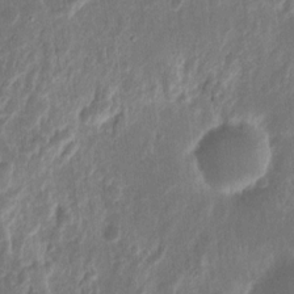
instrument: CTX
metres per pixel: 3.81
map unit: eHh
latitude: 10.6113
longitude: -72.5168
